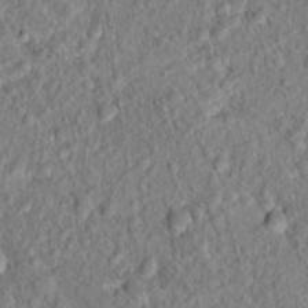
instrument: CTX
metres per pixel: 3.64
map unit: Hto
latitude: 15.9339
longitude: -41.2914
